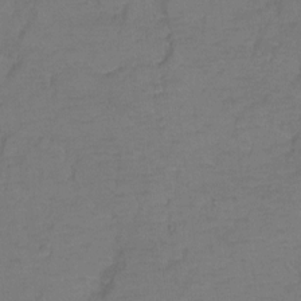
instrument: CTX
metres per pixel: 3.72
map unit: Hto
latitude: 3.5371
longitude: -32.9892
